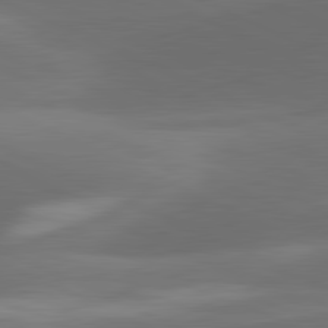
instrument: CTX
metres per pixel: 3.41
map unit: lApd
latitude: 81.5371
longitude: 133.8423
